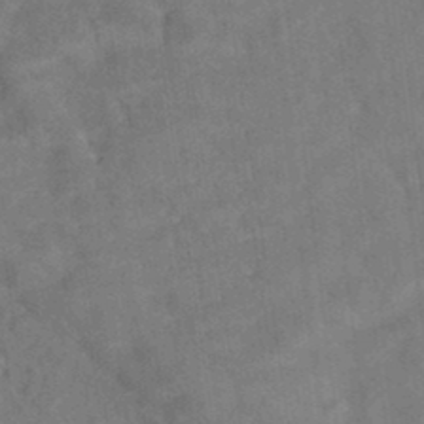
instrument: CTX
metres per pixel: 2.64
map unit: eAb
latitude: 34.6868
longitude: 109.2376
